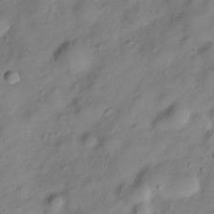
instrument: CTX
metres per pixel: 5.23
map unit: Hve
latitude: -28.7463
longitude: 93.2376
